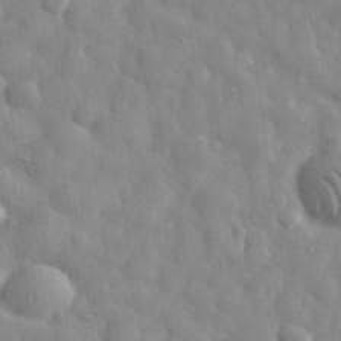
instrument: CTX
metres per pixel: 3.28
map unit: eHh
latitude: 32.0255
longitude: -73.0081
